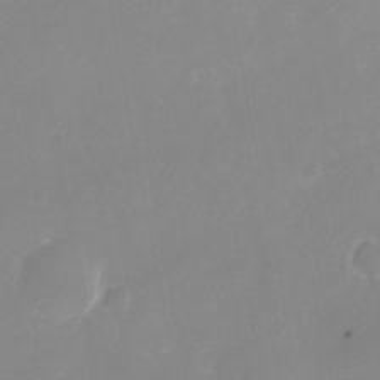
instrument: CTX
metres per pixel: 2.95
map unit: Nhu
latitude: -25.2754
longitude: -70.1578
